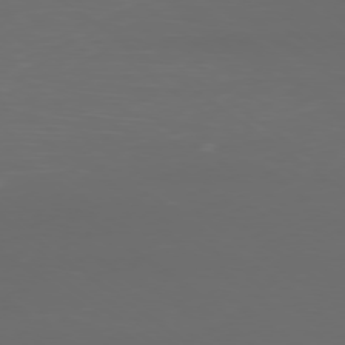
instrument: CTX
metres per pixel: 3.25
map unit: Ap
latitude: -78.9541
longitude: -93.7260
